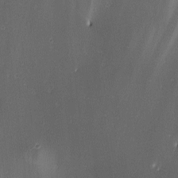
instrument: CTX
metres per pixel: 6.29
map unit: lAa
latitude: 2.4790
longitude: -115.8583
